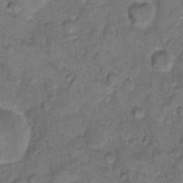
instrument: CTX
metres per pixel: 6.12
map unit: eHh
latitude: 11.1403
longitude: -63.7828
